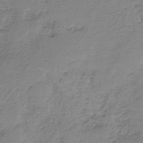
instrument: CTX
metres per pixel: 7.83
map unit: HNb
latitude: -34.2739
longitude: 56.8786
